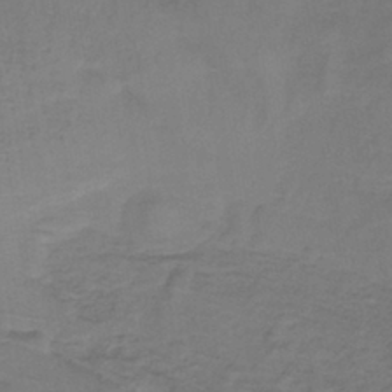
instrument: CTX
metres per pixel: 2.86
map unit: lHb
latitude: -38.2929
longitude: 57.8422
